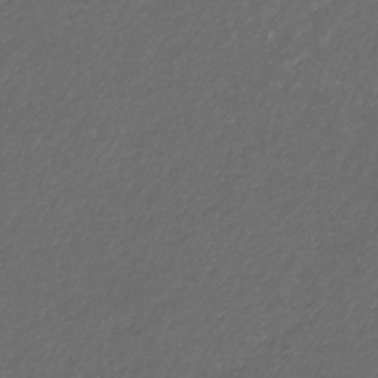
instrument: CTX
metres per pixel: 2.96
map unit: eHb
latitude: -32.4062
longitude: 71.1053
